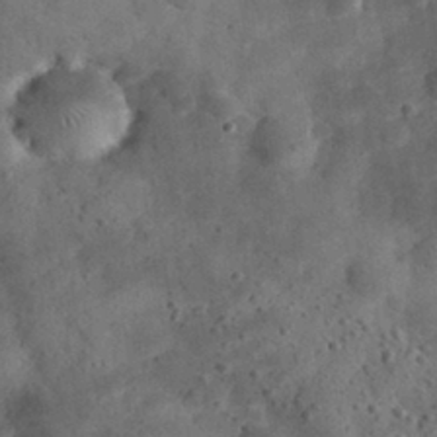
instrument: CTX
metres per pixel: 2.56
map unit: eHh
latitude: 30.6113
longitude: -69.3860
